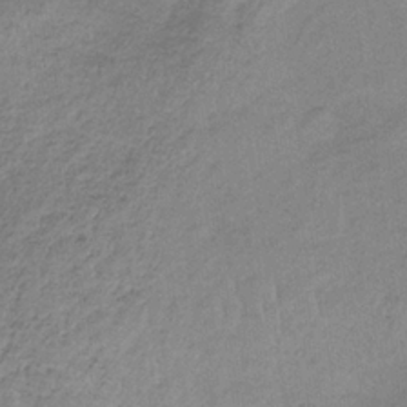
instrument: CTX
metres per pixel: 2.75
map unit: HNb
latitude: -33.1620
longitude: 63.1620
